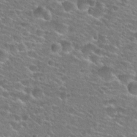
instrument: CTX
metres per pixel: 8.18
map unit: Hto
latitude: 25.9528
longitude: -49.8583
